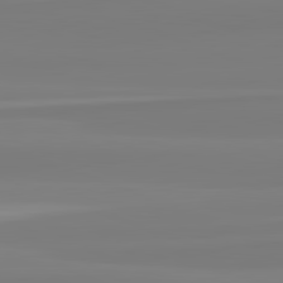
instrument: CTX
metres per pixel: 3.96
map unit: lApd
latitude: 82.5545
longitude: 174.1794
